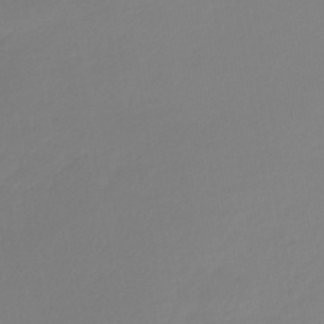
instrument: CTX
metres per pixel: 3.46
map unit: lHb
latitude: -45.4077
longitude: 72.2928
